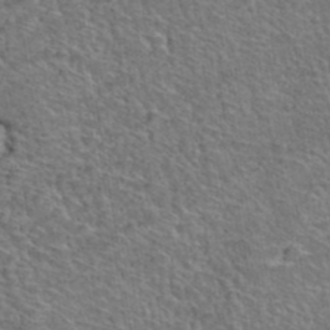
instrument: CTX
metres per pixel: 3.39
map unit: Hto
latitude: 38.4979
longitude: -44.7813
